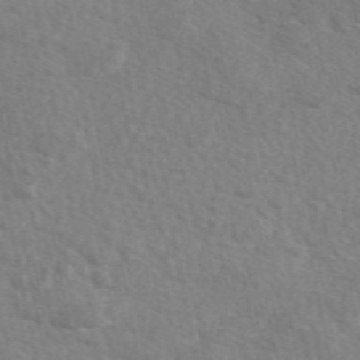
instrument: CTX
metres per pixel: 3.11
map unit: eAb
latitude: 49.2159
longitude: 119.9556
